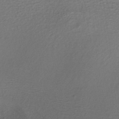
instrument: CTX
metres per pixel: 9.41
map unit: HNhu
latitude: -40.6518
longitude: 99.4643
